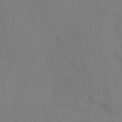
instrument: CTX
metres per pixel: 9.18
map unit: HNhu
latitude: 6.7057
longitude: 15.2187
